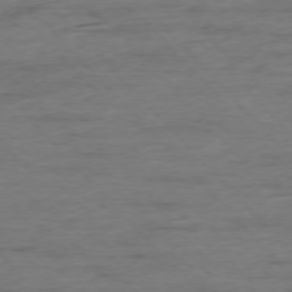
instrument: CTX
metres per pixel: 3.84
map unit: Ap
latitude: -76.8219
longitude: -89.5183
